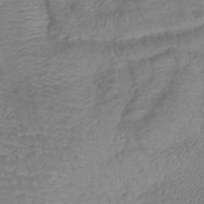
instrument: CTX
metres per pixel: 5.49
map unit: lHb
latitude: -41.4076
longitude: 78.7085
